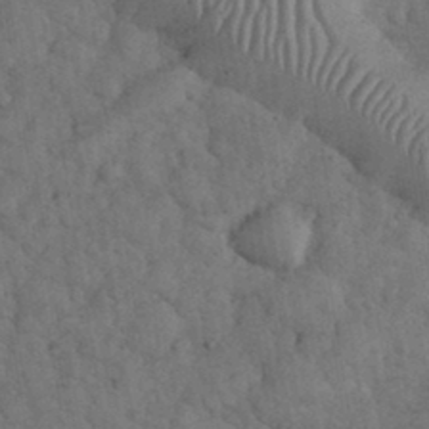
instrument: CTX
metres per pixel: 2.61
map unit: eHh
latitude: 33.8772
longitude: -68.1956
